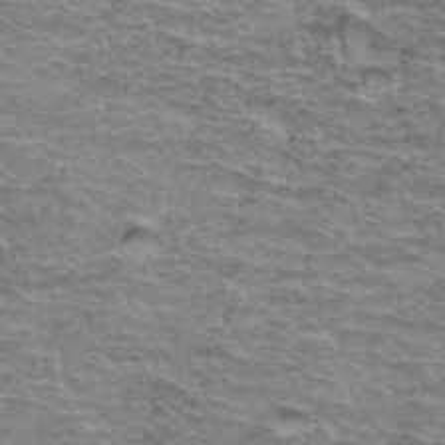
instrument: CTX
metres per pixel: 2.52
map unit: Hto
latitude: 37.1970
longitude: -43.0647
